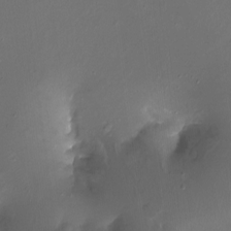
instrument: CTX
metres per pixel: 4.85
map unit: Ht
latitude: -16.1984
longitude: -41.5749
